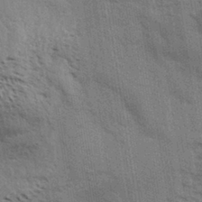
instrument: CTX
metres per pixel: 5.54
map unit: Aa
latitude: 32.8380
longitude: -140.1388
